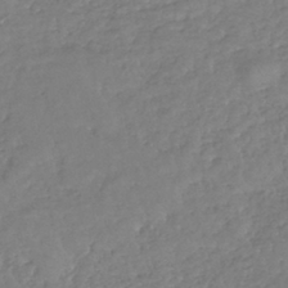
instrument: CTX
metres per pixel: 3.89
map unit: lHb
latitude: -40.3873
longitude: 70.5952
